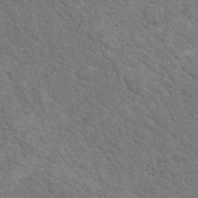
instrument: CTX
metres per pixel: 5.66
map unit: Nhu
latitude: 17.1970
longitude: -33.3671
